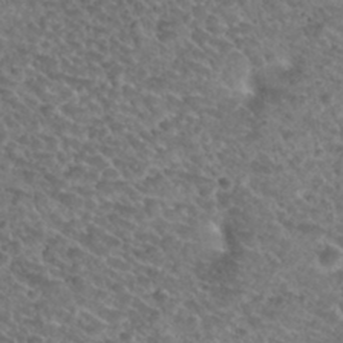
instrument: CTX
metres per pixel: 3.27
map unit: Nhu
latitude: 31.7450
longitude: -49.8772
